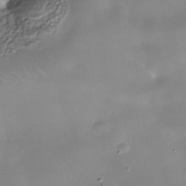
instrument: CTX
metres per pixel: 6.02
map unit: Nhe
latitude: -36.8219
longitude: -90.3845
